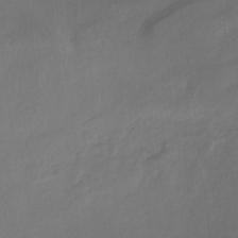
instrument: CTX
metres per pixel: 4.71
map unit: eHb
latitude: -30.7652
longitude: 64.0094
